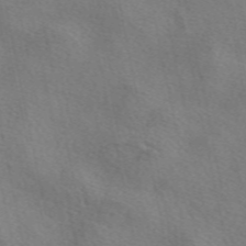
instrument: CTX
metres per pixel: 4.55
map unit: eAb
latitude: 50.7813
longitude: 110.9919
